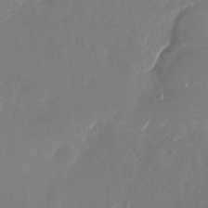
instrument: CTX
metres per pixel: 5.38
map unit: Nhu
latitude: -27.6155
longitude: -73.2348
